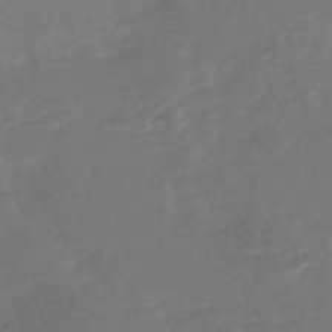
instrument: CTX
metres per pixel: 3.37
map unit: HNb
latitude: -48.3873
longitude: -41.9906
